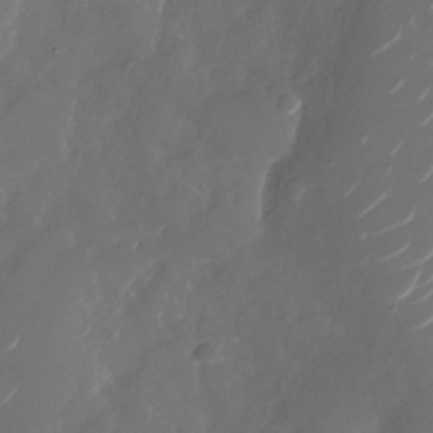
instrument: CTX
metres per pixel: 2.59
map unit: Nhu
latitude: -29.0109
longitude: -70.9325
